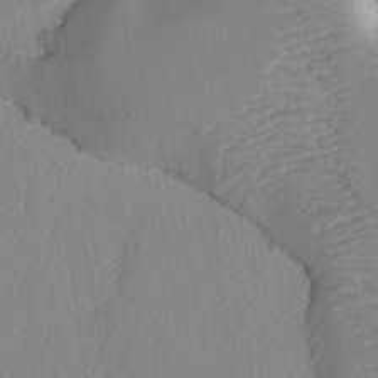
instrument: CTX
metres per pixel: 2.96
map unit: lAvf
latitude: -5.2942
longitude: -108.7057
